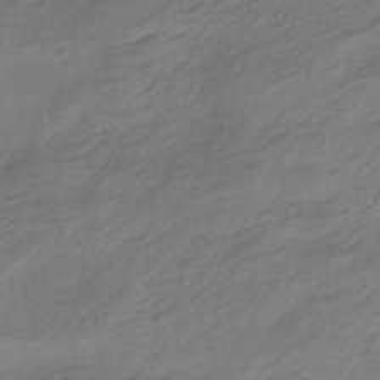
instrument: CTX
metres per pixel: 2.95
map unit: HNhu
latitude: -42.7085
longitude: 104.6140
